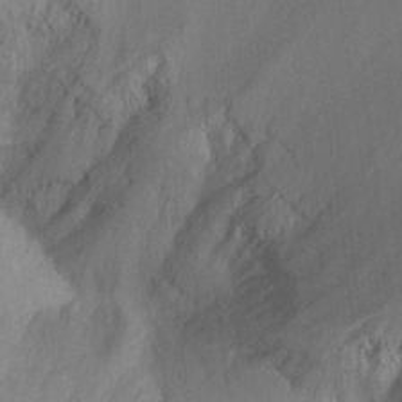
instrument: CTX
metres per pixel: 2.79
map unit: Ht
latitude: -7.6533
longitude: -38.3467
